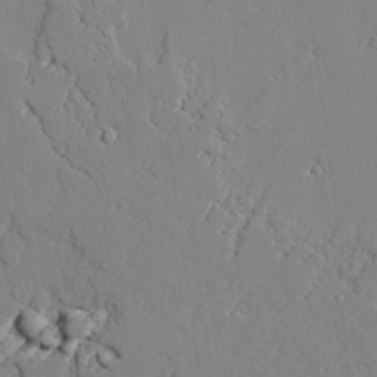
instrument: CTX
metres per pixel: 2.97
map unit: lAvf
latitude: 25.7071
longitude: -110.4790
